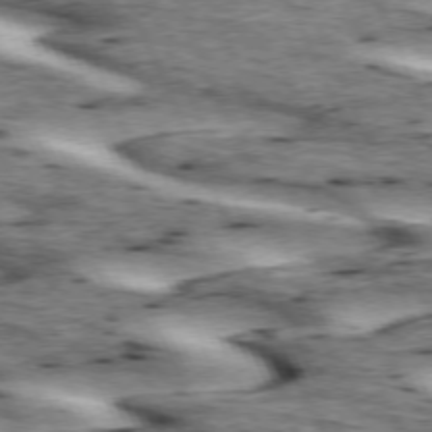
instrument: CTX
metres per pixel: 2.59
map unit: lApd
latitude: 73.2726
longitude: -54.3467
